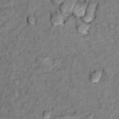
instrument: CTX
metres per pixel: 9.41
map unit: Ht
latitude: 11.4427
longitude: -33.8583
